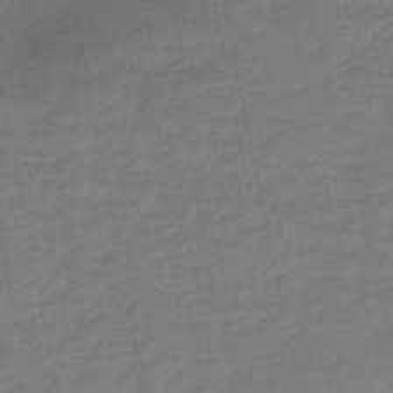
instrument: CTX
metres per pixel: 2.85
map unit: HNb
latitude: -47.1809
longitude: -35.8205
